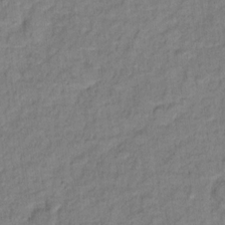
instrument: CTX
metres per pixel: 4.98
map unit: Hto
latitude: 12.2901
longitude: -37.7261
